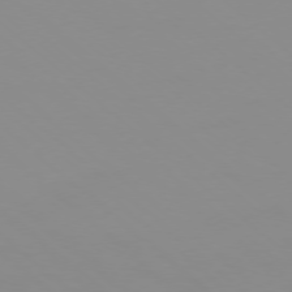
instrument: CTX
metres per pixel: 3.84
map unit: Ap
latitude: -77.2376
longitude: -66.8569
